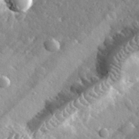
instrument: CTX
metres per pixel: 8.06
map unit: lHvf
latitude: 34.9513
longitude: -88.4412
